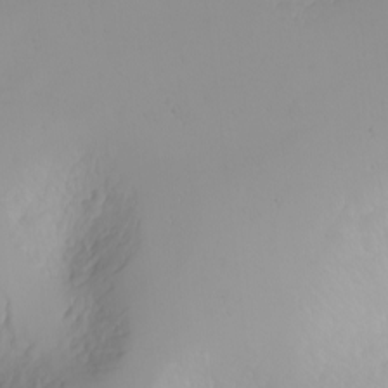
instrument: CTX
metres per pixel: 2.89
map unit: Nhu
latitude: -4.8597
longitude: -81.1970
